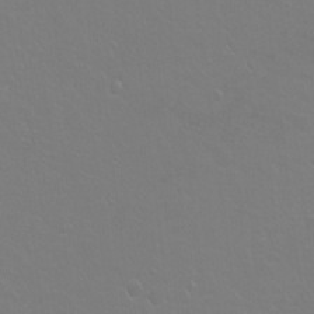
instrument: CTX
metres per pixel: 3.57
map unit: Hto
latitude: -4.1794
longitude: -35.1214
